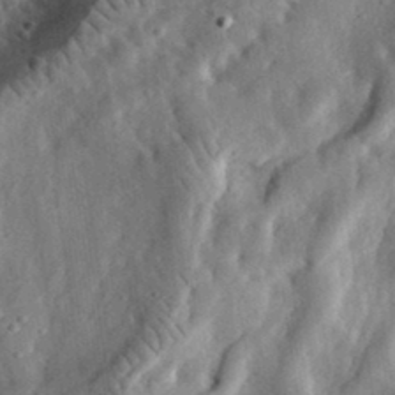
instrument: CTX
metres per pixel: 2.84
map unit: eHh
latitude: 34.1955
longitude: -78.7058
